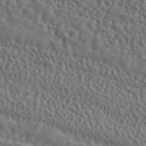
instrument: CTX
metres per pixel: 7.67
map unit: ANa
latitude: 45.8961
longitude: 49.6155
